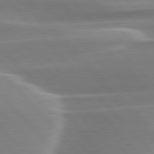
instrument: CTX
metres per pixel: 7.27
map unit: lApd
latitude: 79.8017
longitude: -114.4789
